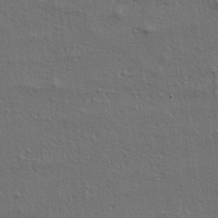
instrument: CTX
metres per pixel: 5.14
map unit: lAa
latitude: 4.6868
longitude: -113.1592
